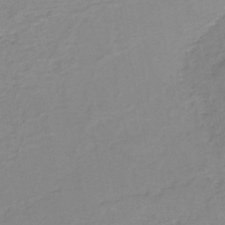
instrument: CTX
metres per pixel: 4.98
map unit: HNb
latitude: -51.5399
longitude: -50.1388
